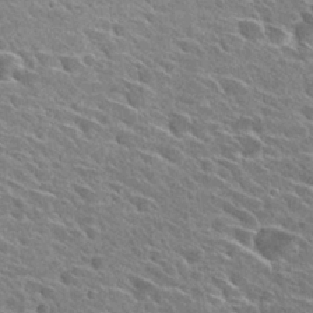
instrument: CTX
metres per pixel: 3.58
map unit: Hto
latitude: 28.4790
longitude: -42.7435
